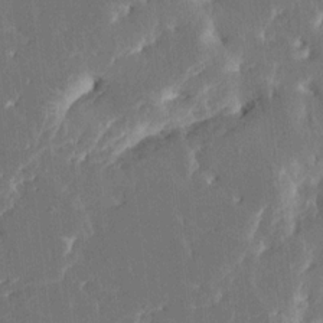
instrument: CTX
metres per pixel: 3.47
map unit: HNhu
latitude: 5.5749
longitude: -6.4223
